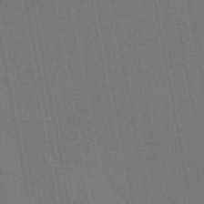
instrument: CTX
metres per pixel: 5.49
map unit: eAb
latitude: 46.5546
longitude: 121.8800
